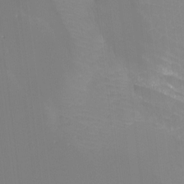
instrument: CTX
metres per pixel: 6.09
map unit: Hto
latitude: -7.3698
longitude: -47.2537
